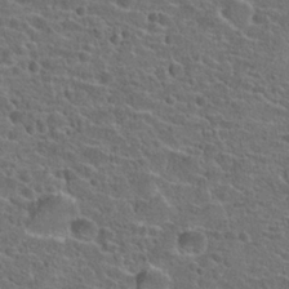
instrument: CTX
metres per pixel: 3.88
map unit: Hto
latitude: 22.0444
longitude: -45.4615
